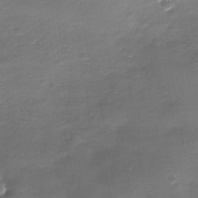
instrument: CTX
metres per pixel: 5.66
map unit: Nhe
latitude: -35.4076
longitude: -89.8962
